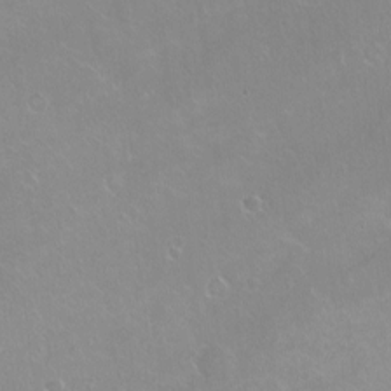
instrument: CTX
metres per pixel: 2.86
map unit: Ht
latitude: -5.6344
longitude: -34.6490
